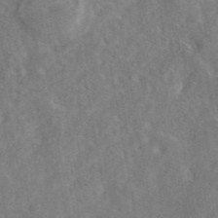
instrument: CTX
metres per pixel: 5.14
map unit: eAb
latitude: 45.2159
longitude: 116.5573
